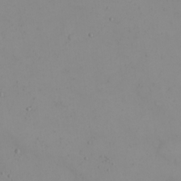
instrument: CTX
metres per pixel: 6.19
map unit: eHh
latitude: 22.1011
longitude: -63.5938
